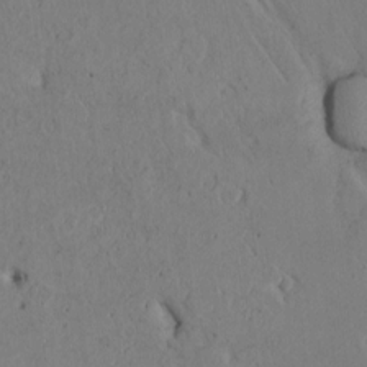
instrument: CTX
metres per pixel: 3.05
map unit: Htu
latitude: 2.9702
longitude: 147.9556
